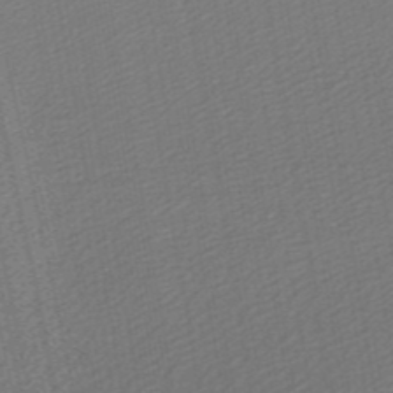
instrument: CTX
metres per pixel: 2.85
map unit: lHb
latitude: -46.8597
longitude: 59.1242
